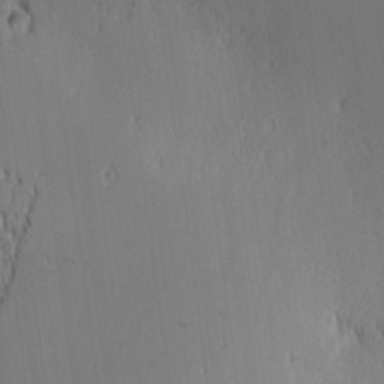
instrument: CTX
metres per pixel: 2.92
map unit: Ave
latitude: 11.9339
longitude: -107.5938
